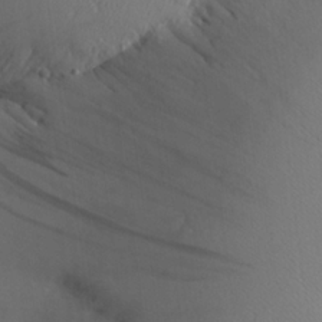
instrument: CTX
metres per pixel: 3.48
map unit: Aa
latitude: 23.8205
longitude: -146.4412
